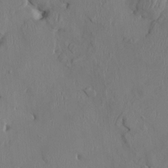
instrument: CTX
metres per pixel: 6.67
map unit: HNhu
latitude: 2.4223
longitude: -5.0647
